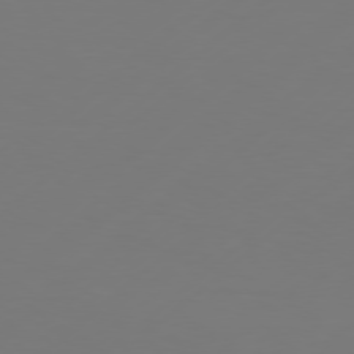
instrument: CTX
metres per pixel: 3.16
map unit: Hpe
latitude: 76.0444
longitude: -131.3482
